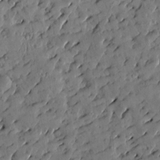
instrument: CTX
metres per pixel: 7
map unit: Htu
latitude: 1.4804
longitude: 178.5196
